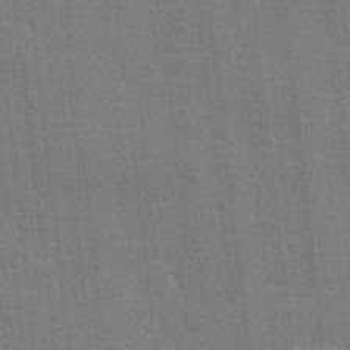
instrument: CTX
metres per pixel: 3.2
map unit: eHh
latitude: 6.1011
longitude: -74.3845
